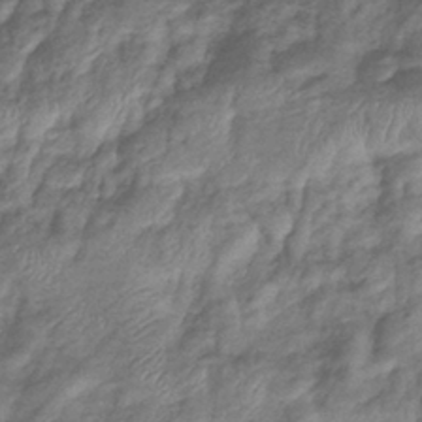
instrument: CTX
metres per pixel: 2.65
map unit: eHb
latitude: -38.8219
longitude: 78.1794
